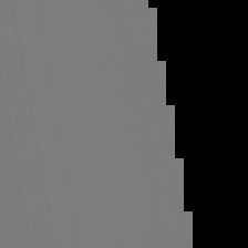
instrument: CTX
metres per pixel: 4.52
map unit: eHb
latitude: -50.6329
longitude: 75.0487
